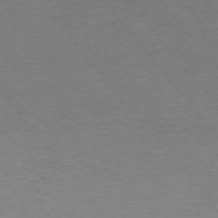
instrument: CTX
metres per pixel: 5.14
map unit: Ap
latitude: -75.8990
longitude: -95.1592
